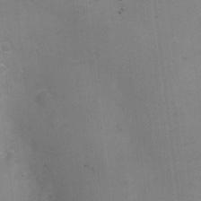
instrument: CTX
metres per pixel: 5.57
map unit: Nhu
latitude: 1.8205
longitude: -16.5356
